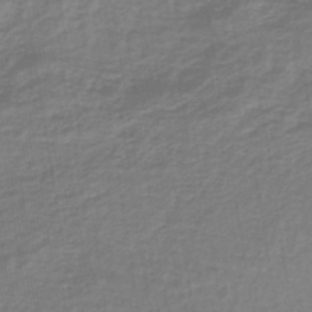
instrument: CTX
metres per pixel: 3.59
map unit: lHb
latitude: -42.1605
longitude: 71.1053
